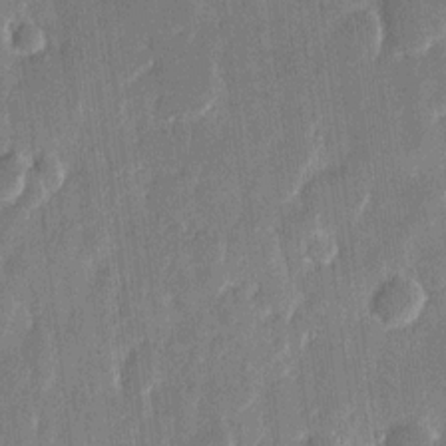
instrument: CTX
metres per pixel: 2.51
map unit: eHh
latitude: 13.3671
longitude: -71.1214
